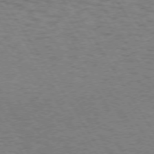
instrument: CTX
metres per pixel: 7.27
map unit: Hpe
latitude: 72.6491
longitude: -129.6316
